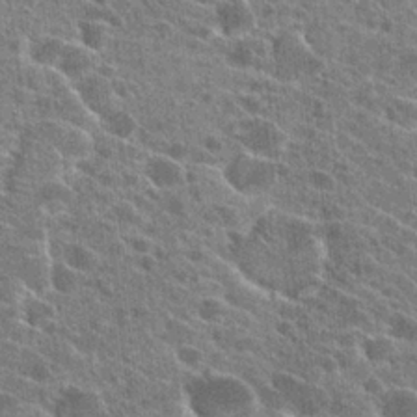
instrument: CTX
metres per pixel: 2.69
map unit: Hto
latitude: 24.3089
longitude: -40.0255
